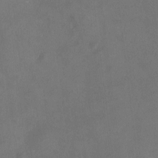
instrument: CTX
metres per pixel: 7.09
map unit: HNhu
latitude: 7.1592
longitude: 9.1809
